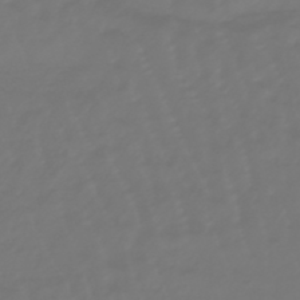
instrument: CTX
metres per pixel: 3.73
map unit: eHb
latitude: -47.0297
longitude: 82.6518
